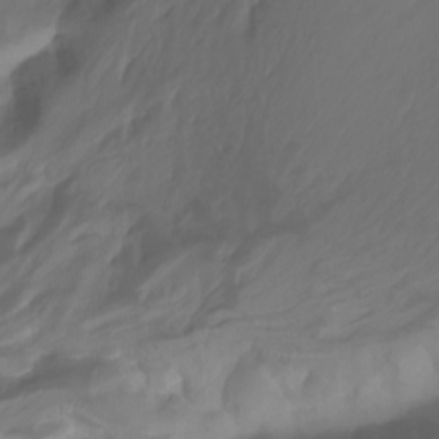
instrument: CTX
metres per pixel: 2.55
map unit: Nhu
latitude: -13.9178
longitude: -63.2915
